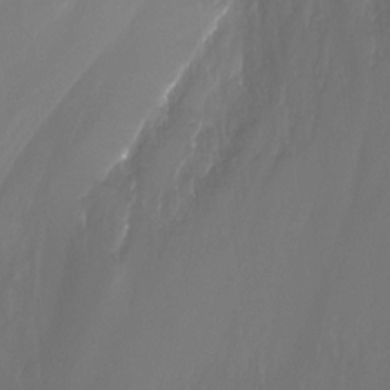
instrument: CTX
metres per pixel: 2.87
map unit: Nhu
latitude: -14.3307
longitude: -62.4034
